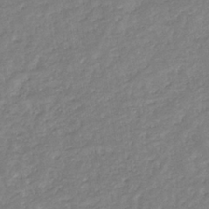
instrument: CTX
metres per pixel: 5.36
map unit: eHb
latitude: -35.4265
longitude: 77.1998
